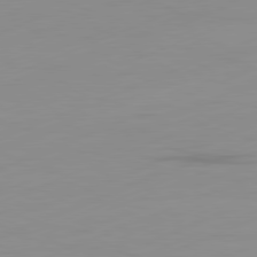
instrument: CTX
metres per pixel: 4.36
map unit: Ap
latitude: -81.7856
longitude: -86.6679
